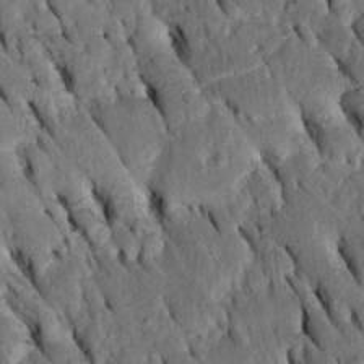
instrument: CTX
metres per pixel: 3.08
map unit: Htu
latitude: -2.2928
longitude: 151.1809
